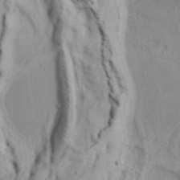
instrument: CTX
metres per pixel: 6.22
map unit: Aa
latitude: 32.8758
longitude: -136.4601
